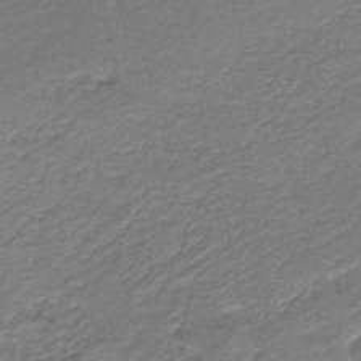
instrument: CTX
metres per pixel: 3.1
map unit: HNb
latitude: -44.5007
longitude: 51.1998
